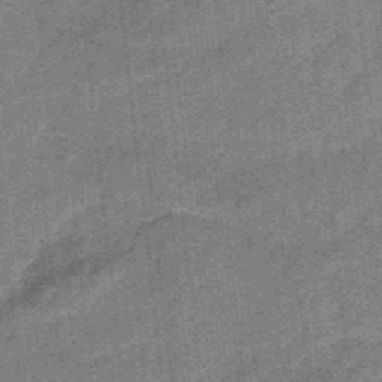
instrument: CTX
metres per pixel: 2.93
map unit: HNb
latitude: -36.0283
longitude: 57.2754
